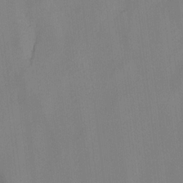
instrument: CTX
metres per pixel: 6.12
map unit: lAvf
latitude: 7.3860
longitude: 166.1795
